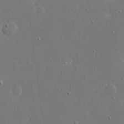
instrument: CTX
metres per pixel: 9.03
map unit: eHh
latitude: 17.3671
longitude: -71.4426
